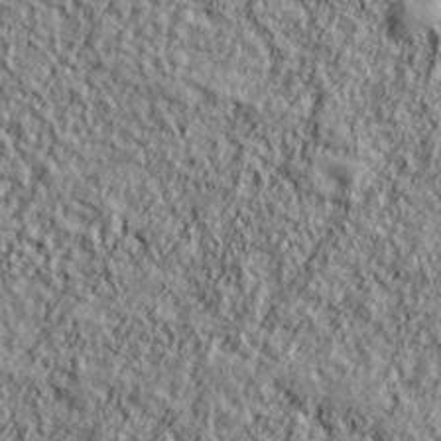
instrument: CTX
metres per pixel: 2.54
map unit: lHvf
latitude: 38.4223
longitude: -91.6694
